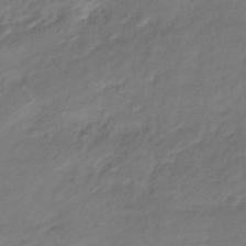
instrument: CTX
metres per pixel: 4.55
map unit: lHb
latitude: -38.9353
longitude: 75.4833
